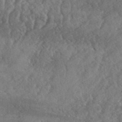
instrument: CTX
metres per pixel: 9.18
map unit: eHh
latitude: 37.1403
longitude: -139.1214
